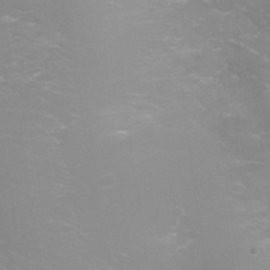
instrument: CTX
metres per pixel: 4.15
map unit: Ht
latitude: -1.6533
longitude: -32.5924
